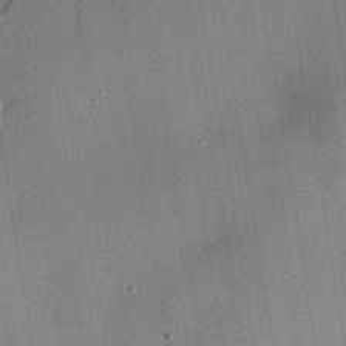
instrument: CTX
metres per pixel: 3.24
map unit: lHvf
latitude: 21.0270
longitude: 144.8030
